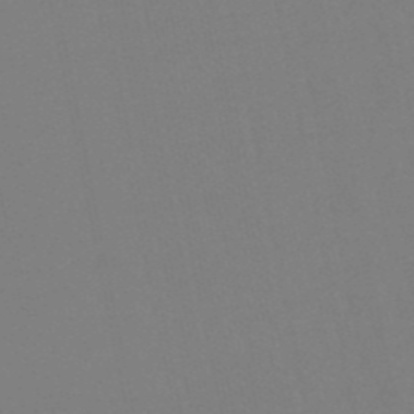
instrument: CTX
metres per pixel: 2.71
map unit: lHb
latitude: -49.8045
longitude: 71.2754
